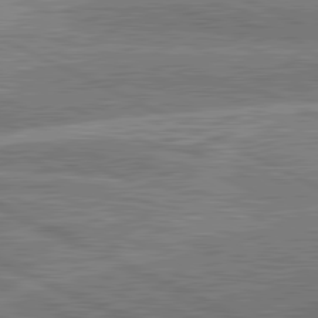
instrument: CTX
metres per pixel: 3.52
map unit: lApd
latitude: 81.5182
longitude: -166.7624
